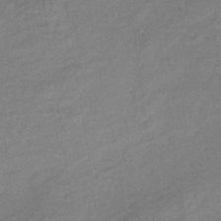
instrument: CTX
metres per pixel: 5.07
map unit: lHb
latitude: -33.8045
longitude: 65.5966
